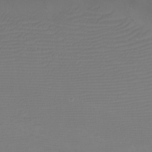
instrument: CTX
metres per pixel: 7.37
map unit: eHh
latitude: -6.3873
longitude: -79.4805
